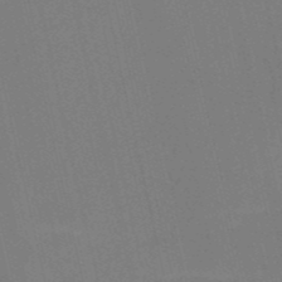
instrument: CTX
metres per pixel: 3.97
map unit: HNb
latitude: -51.6344
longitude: -45.2915
